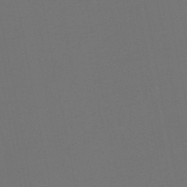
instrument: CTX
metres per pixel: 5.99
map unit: HNb
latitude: -47.2376
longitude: 56.8786
